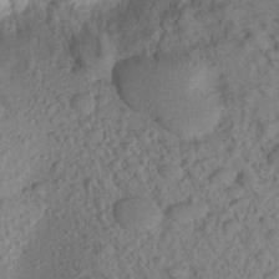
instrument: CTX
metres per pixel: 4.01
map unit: Aa
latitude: 23.0269
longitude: -147.8206
